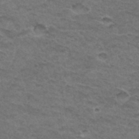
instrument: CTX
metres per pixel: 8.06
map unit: Hto
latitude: 32.8191
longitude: -47.6505
